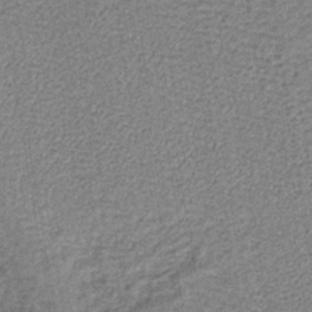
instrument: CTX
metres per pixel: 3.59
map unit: lHb
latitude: -40.2172
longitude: 62.5196
